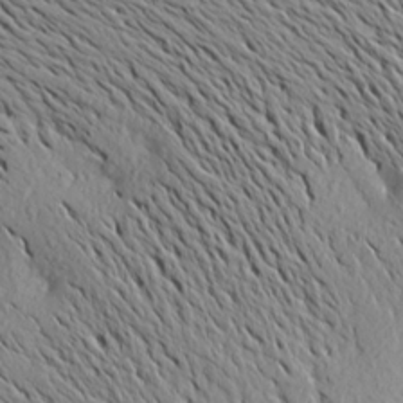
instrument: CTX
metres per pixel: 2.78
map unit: Aa
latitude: 19.7638
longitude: -148.2711
